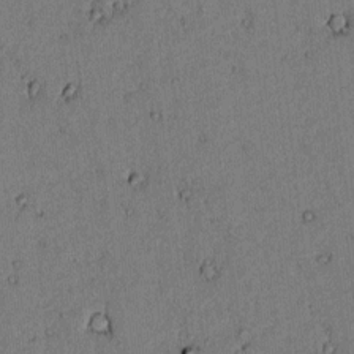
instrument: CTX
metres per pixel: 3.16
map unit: lAvf
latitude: 4.8002
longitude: 168.6518
